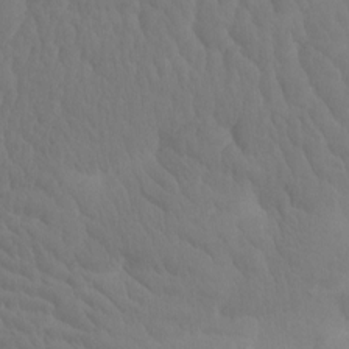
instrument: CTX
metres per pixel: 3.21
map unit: eHh
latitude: -0.7464
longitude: 14.8030
